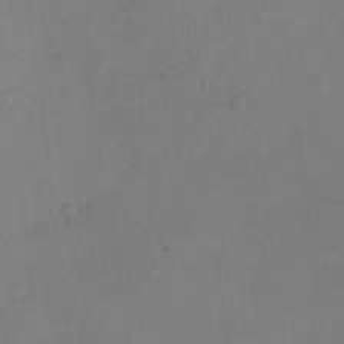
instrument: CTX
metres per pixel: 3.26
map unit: eHh
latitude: -8.6329
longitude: -67.4804
